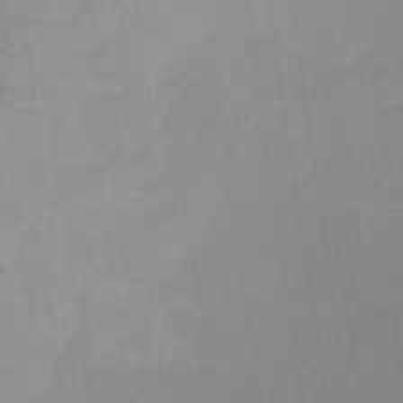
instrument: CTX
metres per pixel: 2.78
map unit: HNb
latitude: -31.7288
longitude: 62.2928
